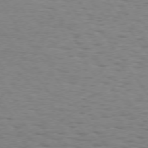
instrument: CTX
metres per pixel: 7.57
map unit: Hpe
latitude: 73.4238
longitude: -133.2348
